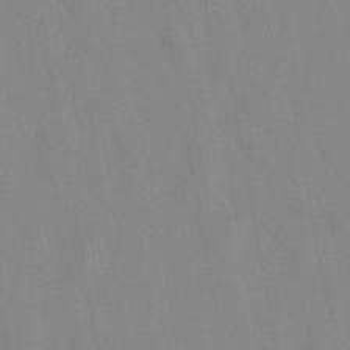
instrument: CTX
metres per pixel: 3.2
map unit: lHb
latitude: -48.6330
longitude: 73.2565
